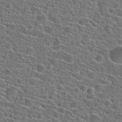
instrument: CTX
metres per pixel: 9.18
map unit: Hto
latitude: 23.7638
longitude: -44.7624
